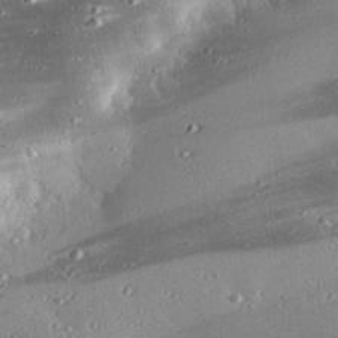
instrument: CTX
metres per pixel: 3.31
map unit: eHh
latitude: 23.8961
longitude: -90.0633
